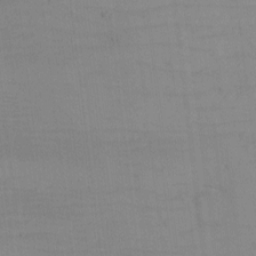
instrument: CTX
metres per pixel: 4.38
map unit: eHh
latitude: -6.1417
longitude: -80.4601
